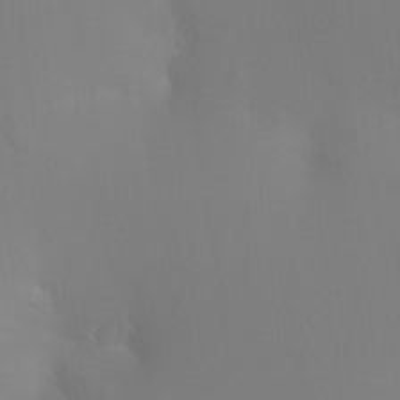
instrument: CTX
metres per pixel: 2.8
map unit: Ht
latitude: -3.8044
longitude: -25.7638
